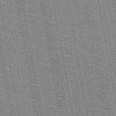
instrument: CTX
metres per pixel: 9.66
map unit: HNb
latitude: -47.2187
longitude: -46.9514
